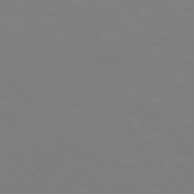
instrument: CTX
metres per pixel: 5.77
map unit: Hpe
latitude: 75.5938
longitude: -141.1403
